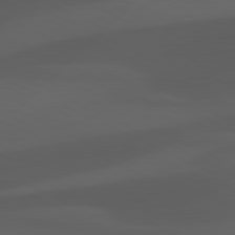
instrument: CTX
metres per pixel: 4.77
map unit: lApd
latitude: 81.4804
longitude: 123.8423
